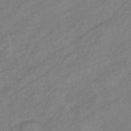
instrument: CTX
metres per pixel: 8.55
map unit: eHb
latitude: -40.8408
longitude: 83.1242
